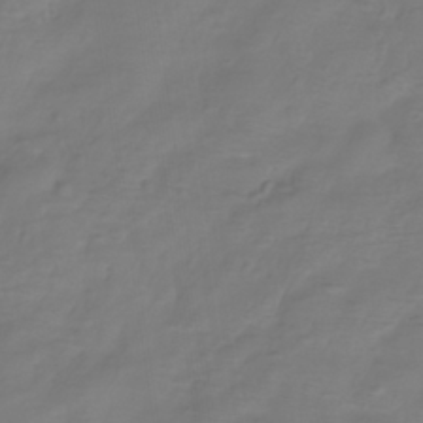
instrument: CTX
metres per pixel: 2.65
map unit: Hve
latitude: -32.8408
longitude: 92.9353
